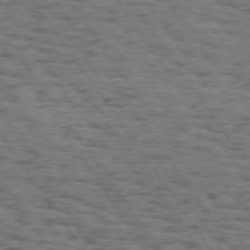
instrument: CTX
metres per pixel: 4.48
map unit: Hpe
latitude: 74.4034
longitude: -134.3656
